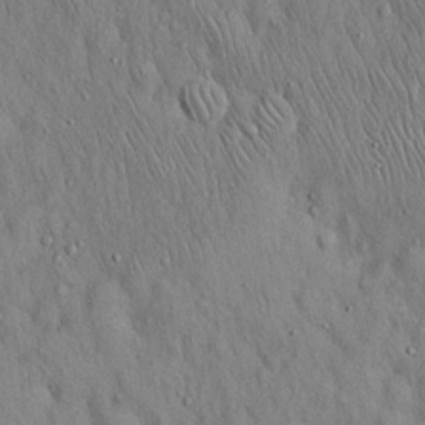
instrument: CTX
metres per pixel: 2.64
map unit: Hto
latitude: 16.1200
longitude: -58.6491
